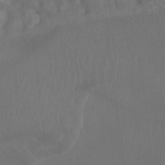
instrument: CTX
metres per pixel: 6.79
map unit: Ht
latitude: -8.6896
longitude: -38.7624
